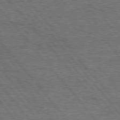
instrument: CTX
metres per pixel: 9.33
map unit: Hpe
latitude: 75.9717
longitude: -157.0836
